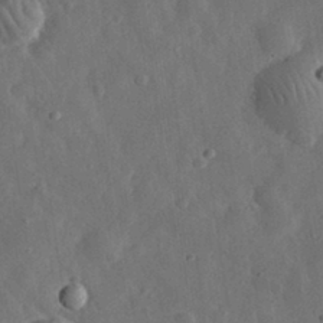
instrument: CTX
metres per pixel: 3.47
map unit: eHh
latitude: 31.7261
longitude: -78.3090
